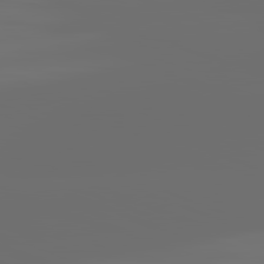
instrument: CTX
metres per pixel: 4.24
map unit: lApd
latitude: 82.1199
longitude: -165.2726
